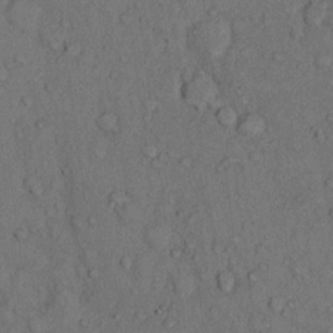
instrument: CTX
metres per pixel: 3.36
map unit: Hto
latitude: 10.2901
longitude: -59.2537
